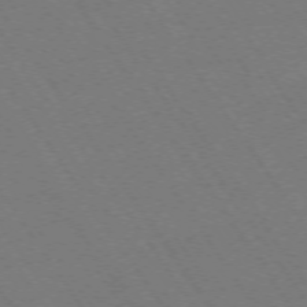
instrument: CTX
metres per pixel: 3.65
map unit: Ap
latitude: -74.2173
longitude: -78.3279
